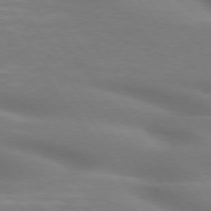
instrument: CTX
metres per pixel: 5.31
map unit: lApd
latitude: 75.2159
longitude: -60.2900
